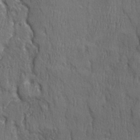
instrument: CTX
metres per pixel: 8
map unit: Ave
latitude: 22.2522
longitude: -134.4790
